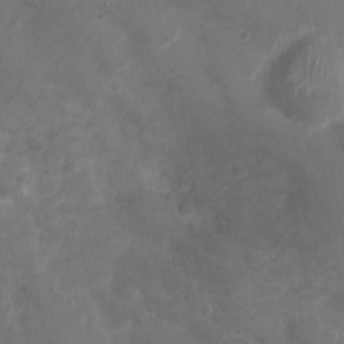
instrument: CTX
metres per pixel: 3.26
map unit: Nhu
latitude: 3.4048
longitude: -15.1781
